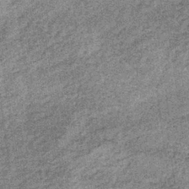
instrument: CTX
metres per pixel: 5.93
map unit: lHb
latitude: -36.8974
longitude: 66.2929
